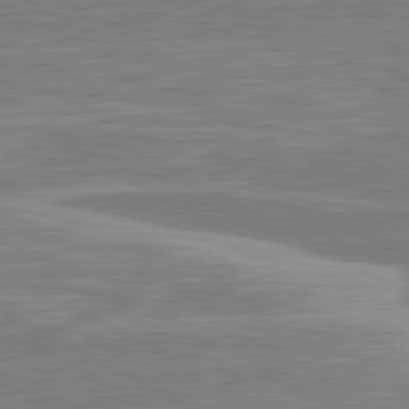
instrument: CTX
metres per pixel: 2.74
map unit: lApd
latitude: 80.8002
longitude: -173.3481
